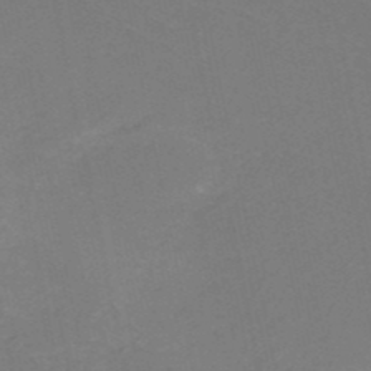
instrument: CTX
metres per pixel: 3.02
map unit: HNb
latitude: -50.3684
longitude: -52.4034
